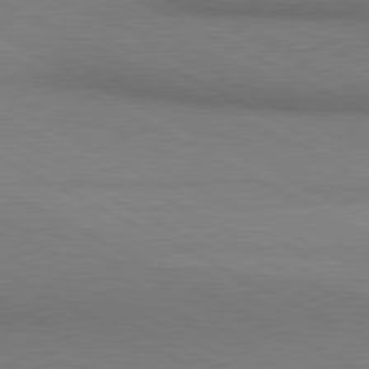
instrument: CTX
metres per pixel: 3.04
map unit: lApd
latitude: 80.6679
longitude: 145.2565
